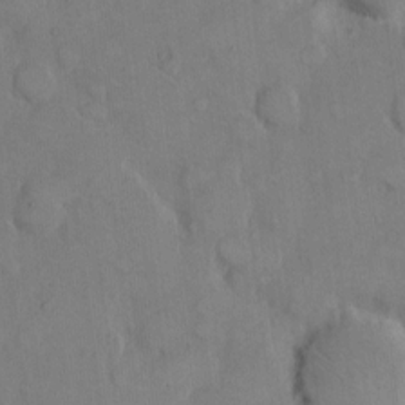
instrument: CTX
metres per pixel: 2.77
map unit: eHh
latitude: 8.4034
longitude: -64.4979
